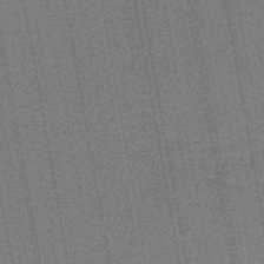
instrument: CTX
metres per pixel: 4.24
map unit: lHb
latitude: -44.8975
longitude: 57.9745
